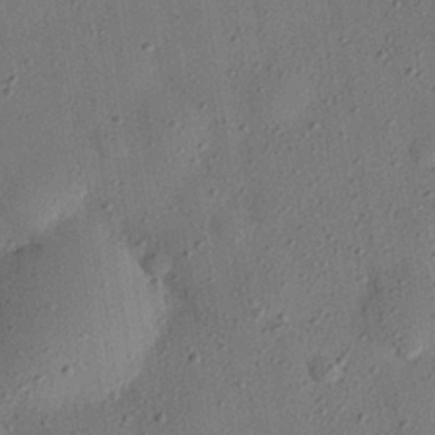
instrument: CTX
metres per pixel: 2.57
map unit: eHh
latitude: 26.4223
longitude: -77.1592
